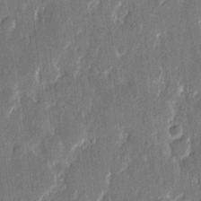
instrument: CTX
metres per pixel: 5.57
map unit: eHh
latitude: 13.2537
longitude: -71.0269
